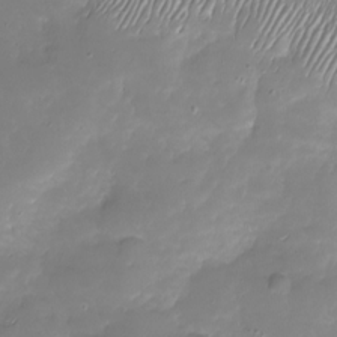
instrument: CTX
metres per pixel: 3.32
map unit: Nhu
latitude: -27.7099
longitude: -59.8205
